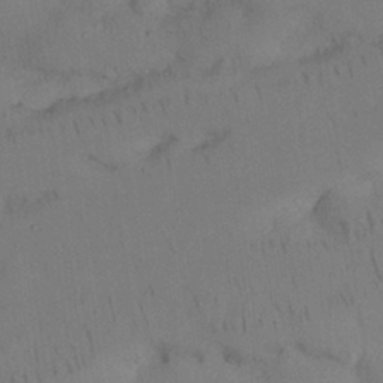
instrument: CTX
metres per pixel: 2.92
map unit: Nhu
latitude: 26.4412
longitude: -70.9325
